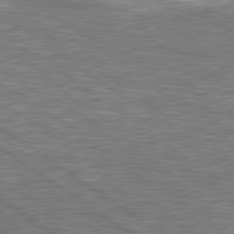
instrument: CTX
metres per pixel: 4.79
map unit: lApd
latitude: 79.8206
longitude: -171.0458
